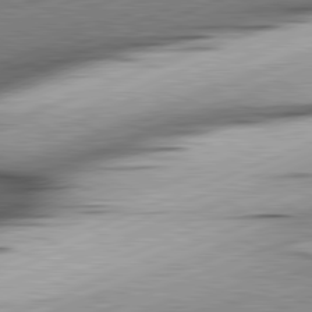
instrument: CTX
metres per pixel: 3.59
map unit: lApd
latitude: 81.7827
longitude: -165.8016
